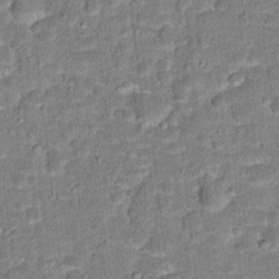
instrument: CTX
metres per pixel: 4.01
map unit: Hto
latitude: 15.6316
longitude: -38.8191
